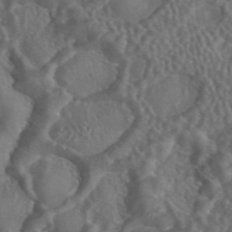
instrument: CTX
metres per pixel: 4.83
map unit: ANa
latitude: 44.6490
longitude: 27.2942
